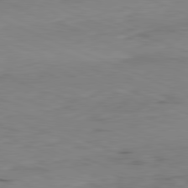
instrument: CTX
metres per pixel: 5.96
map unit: Ap
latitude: -82.0283
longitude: -68.7246
